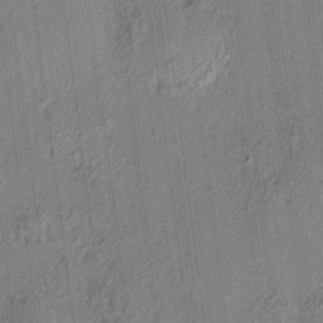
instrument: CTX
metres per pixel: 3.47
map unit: HNhu
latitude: 12.2334
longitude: 9.8044
